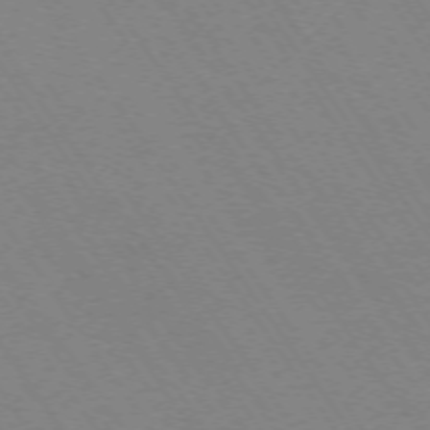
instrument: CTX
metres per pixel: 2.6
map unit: Ap
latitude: -73.8044
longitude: -70.4034
